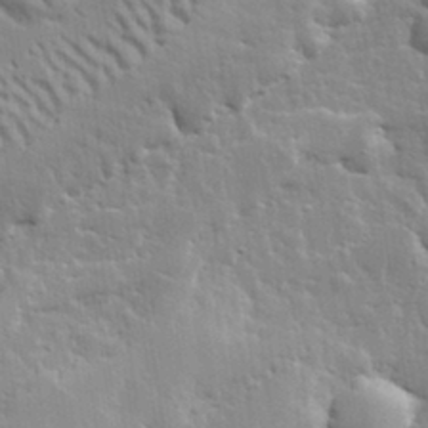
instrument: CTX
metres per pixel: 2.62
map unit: lHvf
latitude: 32.1011
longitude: -88.3279
